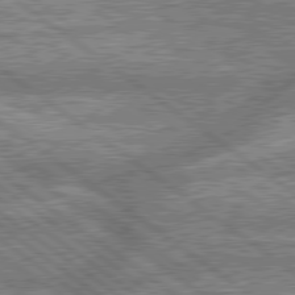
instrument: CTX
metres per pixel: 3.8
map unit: lApd
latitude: 79.6883
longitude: -168.4223
